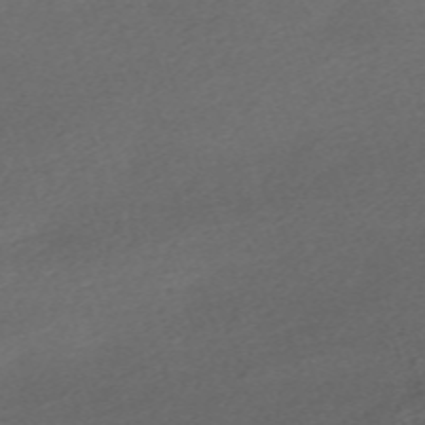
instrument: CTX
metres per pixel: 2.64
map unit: eHh
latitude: -62.4062
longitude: 53.4265
